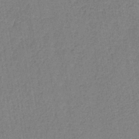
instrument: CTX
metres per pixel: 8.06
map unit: lHb
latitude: -41.3698
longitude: 61.0109
